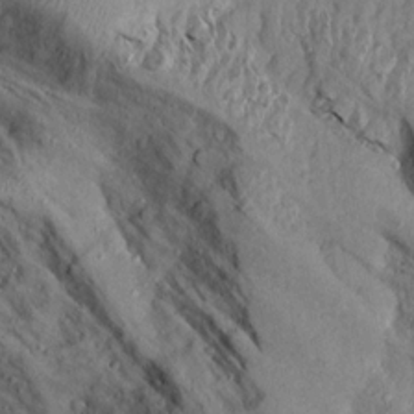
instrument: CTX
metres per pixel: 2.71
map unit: Aa
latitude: 14.4979
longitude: -142.0633
